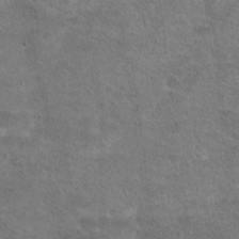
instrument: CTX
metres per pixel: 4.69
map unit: Hto
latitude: 23.5560
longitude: -49.5749
